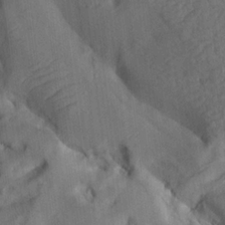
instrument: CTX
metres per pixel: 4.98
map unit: lAa
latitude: 19.1592
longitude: -139.2348
